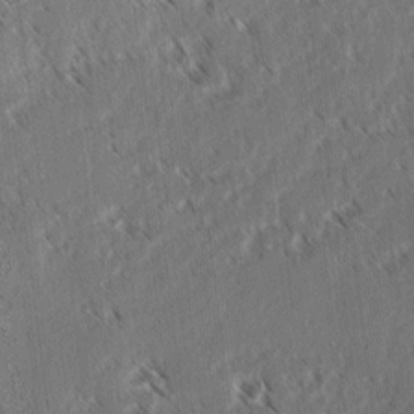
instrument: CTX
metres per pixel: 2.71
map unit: lAvf
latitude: 3.8583
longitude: -106.0633
